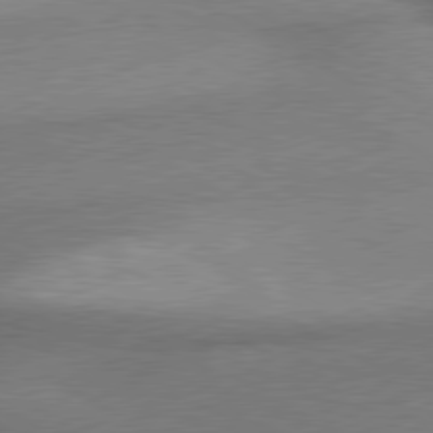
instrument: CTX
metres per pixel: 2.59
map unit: lApd
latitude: 79.8961
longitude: -176.1578
